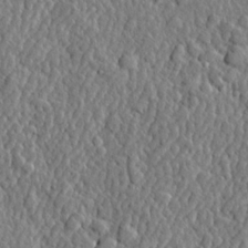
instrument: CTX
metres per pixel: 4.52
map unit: lHvf
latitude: 22.2522
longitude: 143.5588
